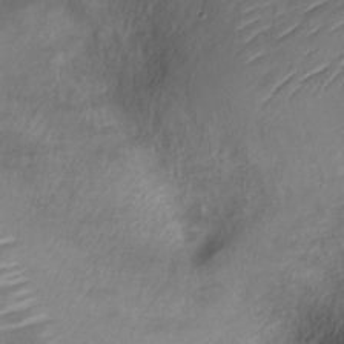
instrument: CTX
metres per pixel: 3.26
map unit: Nve
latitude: -17.8045
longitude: 107.2376
